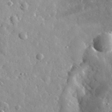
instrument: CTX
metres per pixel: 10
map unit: lHvf
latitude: 34.7246
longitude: -88.3468
